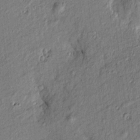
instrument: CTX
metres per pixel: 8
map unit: Htu
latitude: -7.8422
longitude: 177.5777
